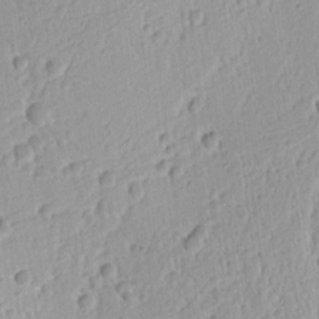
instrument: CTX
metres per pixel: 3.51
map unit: Ht
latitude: 9.0081
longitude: -74.9325
